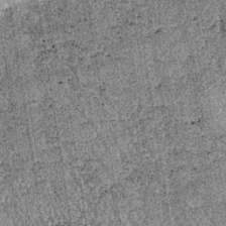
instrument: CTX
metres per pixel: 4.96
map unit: lHb
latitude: -37.1242
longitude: 67.3132
